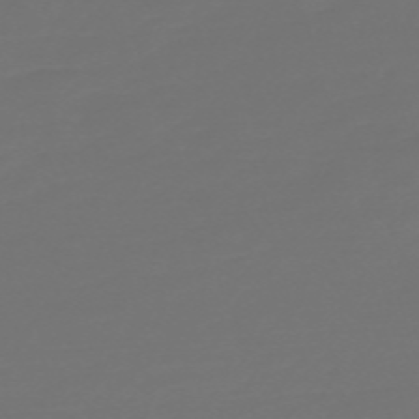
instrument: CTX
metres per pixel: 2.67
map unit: Nve
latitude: -59.1053
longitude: 56.6896
